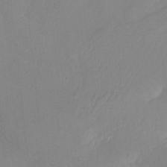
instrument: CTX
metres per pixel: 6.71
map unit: Nhu
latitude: -13.4455
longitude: -65.8962
